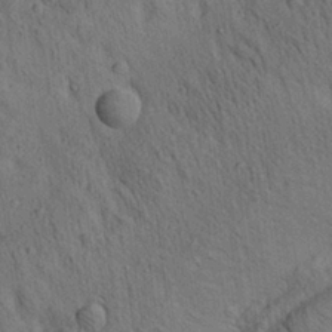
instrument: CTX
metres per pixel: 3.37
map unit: lAa
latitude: 21.9717
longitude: -138.6301
